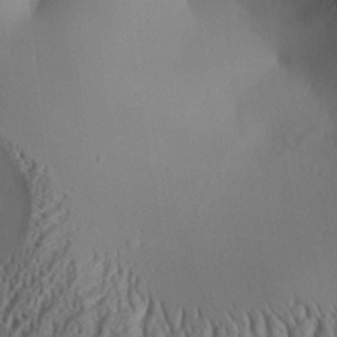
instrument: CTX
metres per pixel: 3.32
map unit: Aa
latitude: 31.7639
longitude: -141.6882
